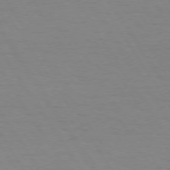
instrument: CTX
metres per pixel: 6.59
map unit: Hpe
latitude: 73.8962
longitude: -129.9150
